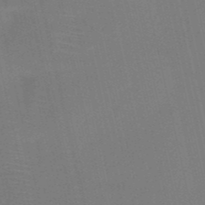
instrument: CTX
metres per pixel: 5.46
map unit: HNb
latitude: -51.6533
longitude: -45.3104
